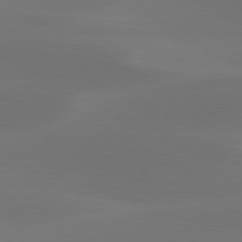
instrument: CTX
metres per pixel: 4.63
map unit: Hpe
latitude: 78.4412
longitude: -130.4979
